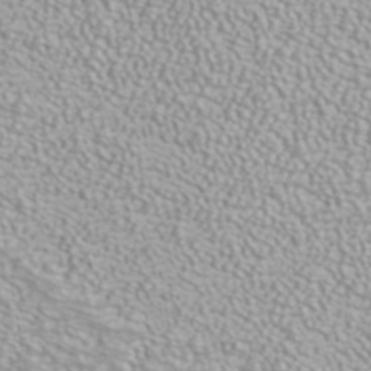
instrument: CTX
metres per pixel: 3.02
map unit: ANa
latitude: 39.9339
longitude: 23.6722
